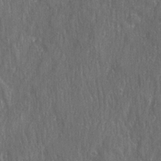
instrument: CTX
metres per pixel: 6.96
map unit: Ave
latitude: 22.6112
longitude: -133.8583
